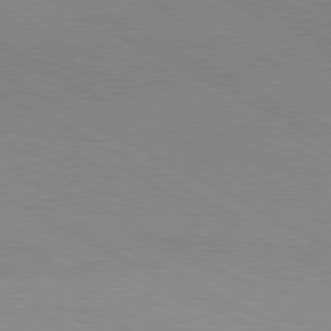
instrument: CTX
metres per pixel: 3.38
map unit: Hpe
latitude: -80.8408
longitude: 13.5021
